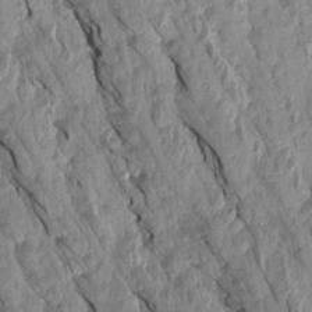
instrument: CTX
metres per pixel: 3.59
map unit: Aa
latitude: 18.0255
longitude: -146.4790
